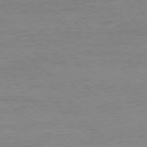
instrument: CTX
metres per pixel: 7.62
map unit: Ap
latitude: -78.1416
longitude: -97.4426
